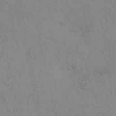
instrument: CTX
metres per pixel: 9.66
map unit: eAb
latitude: 49.9717
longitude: 108.0661
